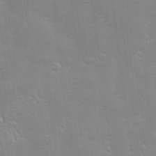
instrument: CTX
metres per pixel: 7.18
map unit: Hve
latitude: -10.8219
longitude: 174.1983
